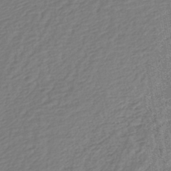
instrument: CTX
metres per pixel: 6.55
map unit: lHb
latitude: -43.8044
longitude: 65.1242
